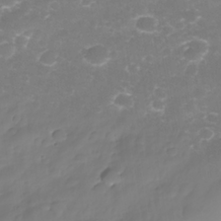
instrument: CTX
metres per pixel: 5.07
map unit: Nhe
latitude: -35.6722
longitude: -145.7260
